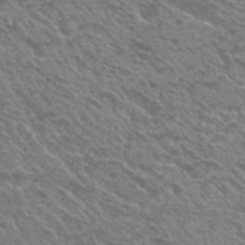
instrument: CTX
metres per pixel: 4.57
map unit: Nhu
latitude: 29.5749
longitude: -48.8758
